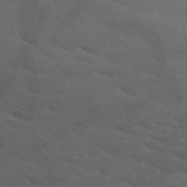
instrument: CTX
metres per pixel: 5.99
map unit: HNb
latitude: -51.4643
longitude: -43.3482
